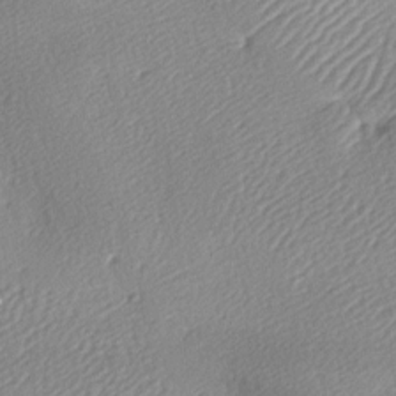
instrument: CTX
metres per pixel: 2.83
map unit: lAa
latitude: -8.9353
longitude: -127.8017
